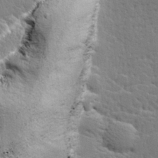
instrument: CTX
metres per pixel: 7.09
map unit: lHvf
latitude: 25.7449
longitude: 143.7099
